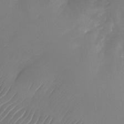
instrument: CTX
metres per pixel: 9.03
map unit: Nhu
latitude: -27.5021
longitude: -71.6316
